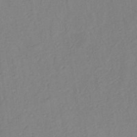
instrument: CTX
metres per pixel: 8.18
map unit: lHb
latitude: -34.5952
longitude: 72.0283
